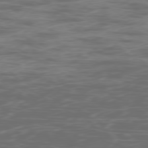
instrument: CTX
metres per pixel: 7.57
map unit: Ap
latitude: -79.0486
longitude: -74.7435
